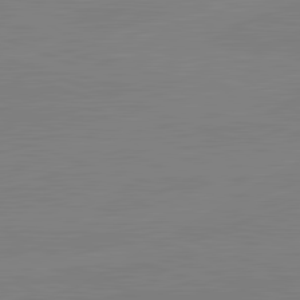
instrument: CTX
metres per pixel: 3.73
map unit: lApd
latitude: 82.1577
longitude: -158.0633
